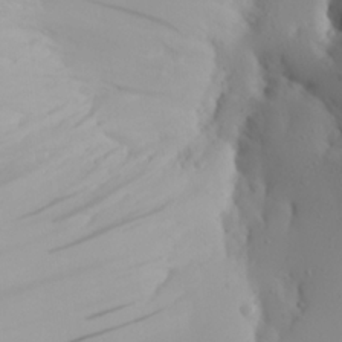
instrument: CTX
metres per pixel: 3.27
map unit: Aa
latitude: 22.5546
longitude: -146.1956
